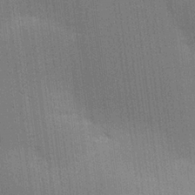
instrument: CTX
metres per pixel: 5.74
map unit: lHvf
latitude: 26.6869
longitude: 141.0486
